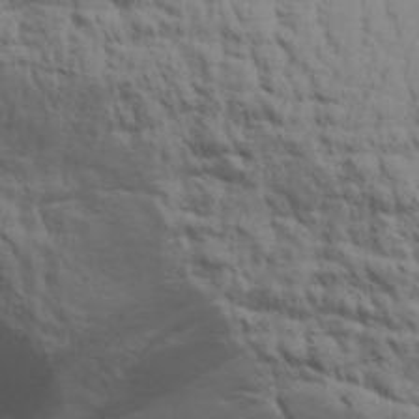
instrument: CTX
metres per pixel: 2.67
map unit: Aa
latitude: 30.5924
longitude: -134.7246
